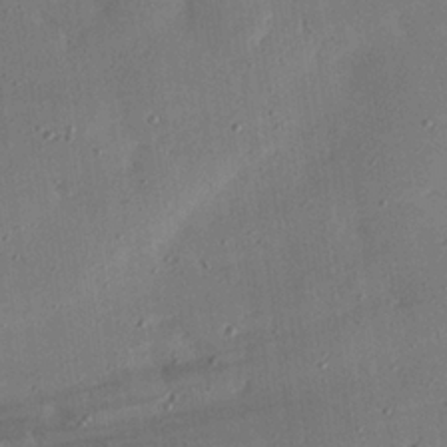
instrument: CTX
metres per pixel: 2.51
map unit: eHh
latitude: 24.2900
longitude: -88.9514
